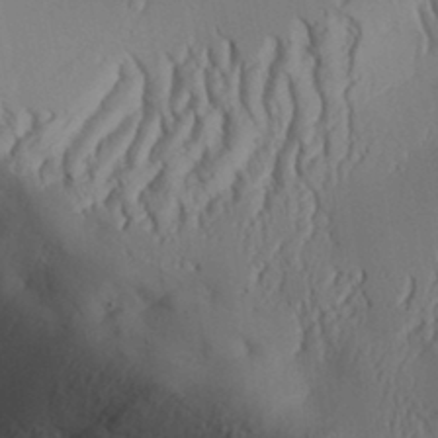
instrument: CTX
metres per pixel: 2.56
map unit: Aa
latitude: 31.8773
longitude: -141.7638
